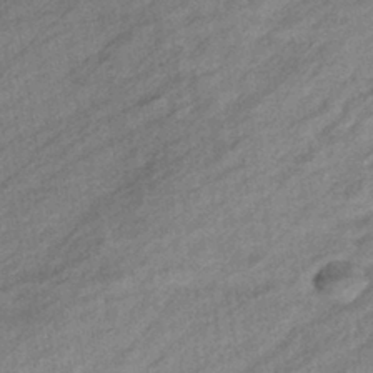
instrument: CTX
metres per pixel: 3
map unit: eHb
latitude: -39.6722
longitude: 81.8800
